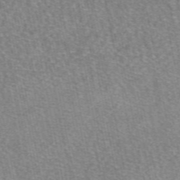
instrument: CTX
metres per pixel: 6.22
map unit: eAb
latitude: 49.1025
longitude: 108.0094
